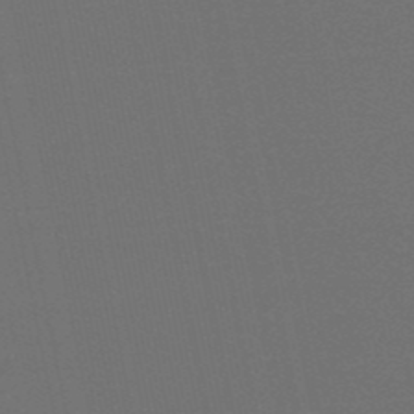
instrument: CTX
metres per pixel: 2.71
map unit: eHb
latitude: -50.5574
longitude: 71.4455
